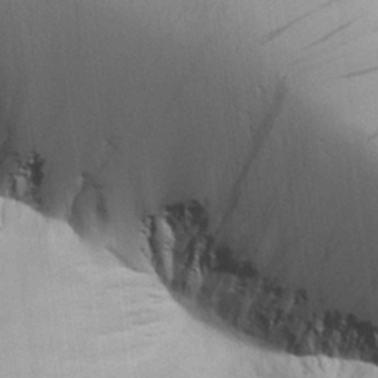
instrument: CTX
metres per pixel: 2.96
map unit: Aa
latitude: 26.0822
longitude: -143.3293
